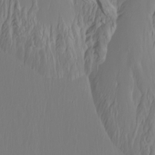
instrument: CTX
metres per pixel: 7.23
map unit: Htu
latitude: -7.1242
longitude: -71.0080
